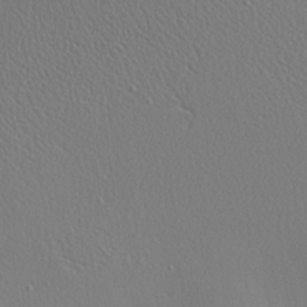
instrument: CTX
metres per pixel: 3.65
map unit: Nhu
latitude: 0.3467
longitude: -78.2523
